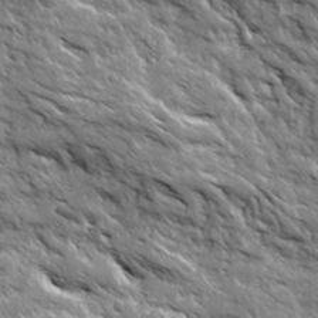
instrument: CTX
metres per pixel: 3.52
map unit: Ave
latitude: 19.3292
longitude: -134.5923
